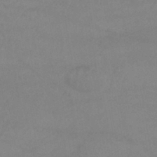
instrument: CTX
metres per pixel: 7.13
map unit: lHb
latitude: -41.9178
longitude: 67.0108
